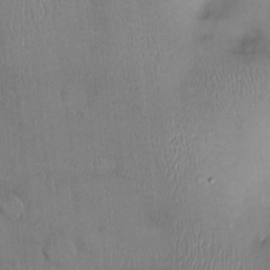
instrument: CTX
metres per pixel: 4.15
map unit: Ht
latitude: -3.2564
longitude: -14.5357
